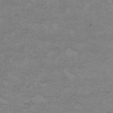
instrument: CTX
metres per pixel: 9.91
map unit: Hto
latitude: 7.4993
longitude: -60.7057
